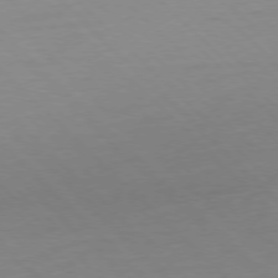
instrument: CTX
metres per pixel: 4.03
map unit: Hpe
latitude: -77.8422
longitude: 12.8975
